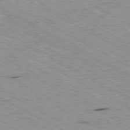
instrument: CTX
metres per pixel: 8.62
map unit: Ap
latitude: -80.4629
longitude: -53.0459
